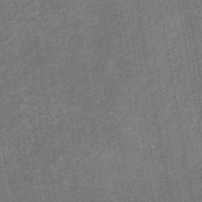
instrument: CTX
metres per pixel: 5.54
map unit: eHb
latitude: -30.0850
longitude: 70.3684
